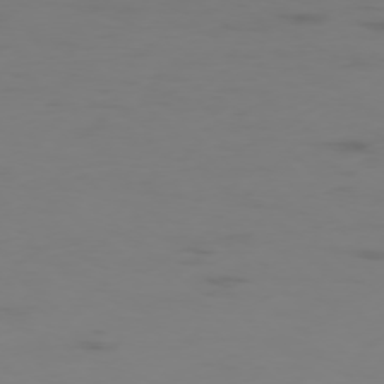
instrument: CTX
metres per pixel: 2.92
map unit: Hpe
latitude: -76.2362
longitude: -10.4979
